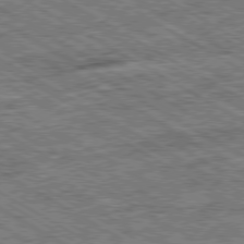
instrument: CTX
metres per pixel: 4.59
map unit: Ap
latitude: -80.0661
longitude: -79.4049
